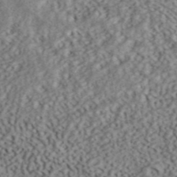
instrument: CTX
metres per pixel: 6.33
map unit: ANa
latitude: 41.7450
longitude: 51.8800
